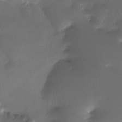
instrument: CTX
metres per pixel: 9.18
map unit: Htu
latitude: -13.4266
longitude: -49.7450
